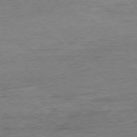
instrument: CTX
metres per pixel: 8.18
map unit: Ap
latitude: -76.7274
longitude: -89.1026
